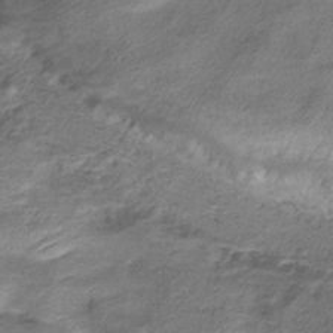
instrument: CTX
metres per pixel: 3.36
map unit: eHb
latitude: -38.7463
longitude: 78.1794
